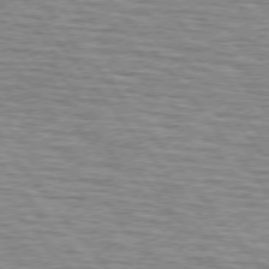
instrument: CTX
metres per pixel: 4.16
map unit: lApd
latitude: 75.4993
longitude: -76.1766
